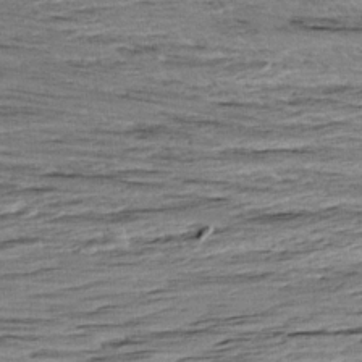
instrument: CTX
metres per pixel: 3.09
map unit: Aa
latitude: 9.8206
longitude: -141.6882
